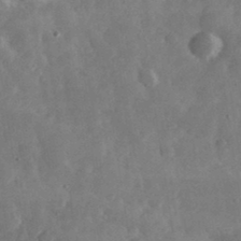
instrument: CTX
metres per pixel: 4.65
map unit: eHh
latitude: 35.0269
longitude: -69.1403
